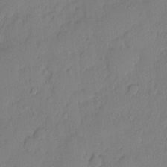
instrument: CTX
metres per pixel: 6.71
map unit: eHh
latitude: 4.0822
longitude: -75.7828
